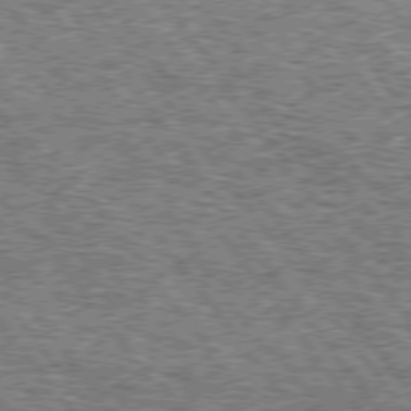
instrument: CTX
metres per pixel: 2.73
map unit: Hpe
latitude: 75.1214
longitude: -156.2333
